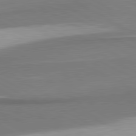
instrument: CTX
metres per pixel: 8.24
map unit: lApd
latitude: 80.8002
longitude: 176.5763
